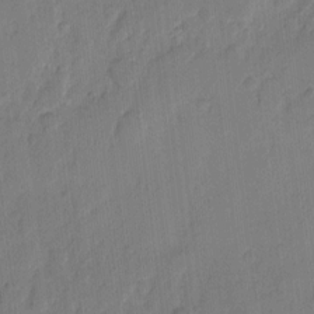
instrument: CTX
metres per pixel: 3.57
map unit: eHh
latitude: 9.3482
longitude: -65.4426
